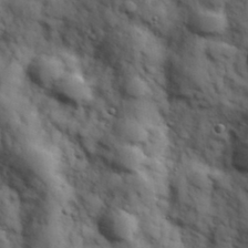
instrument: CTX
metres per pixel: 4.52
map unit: Hve
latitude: 31.8773
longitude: 150.8030
